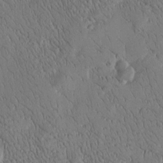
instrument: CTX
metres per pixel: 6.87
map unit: Htu
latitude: -4.5762
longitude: 174.6329
